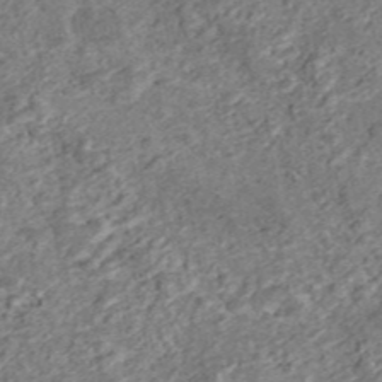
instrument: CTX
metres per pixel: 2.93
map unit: ANa
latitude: 44.9891
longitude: 20.9919
